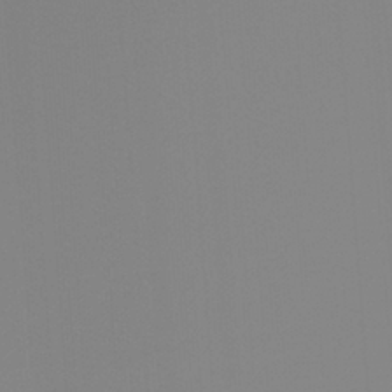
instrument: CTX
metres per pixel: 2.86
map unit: Ht
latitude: -13.3510
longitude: -51.1214
